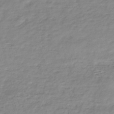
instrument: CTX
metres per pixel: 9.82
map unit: lHb
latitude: -40.5385
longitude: 73.3887
